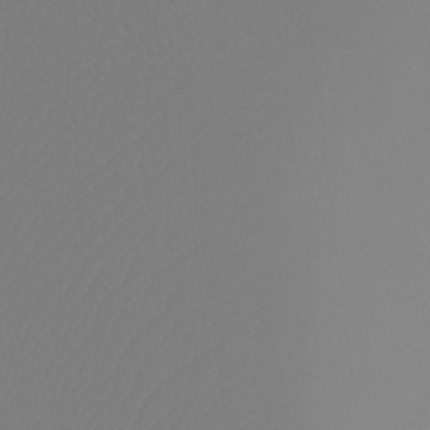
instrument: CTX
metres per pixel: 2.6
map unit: Ht
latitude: -9.1620
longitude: -33.2726
